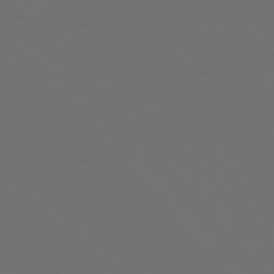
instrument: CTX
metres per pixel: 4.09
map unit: Hpe
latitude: 76.8191
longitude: -166.6112
